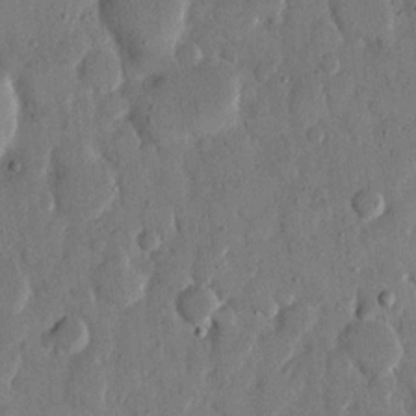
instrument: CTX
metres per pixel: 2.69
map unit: eHh
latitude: 14.1011
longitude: -68.2145
